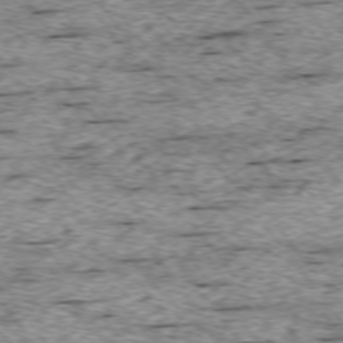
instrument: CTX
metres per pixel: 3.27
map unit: Ap
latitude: -74.9542
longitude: -87.3104
